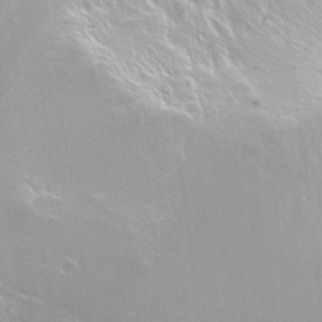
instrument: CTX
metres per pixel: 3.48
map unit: Hto
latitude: -7.0864
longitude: -46.7624
